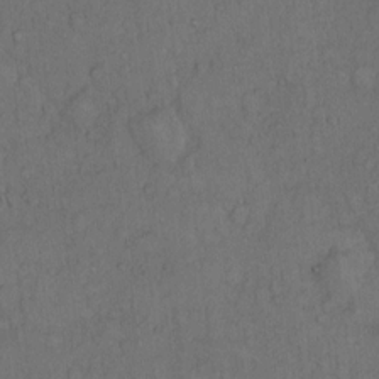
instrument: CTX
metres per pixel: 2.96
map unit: Hto
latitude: 12.5168
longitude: -57.2914
